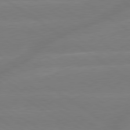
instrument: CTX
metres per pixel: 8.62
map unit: lApd
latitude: 79.4049
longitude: -142.6302
